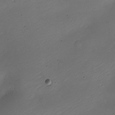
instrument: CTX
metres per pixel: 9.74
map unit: Nhe
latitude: -19.3510
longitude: 145.0487
